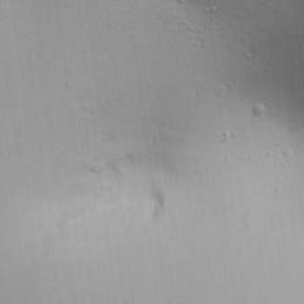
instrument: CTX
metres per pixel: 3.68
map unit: Aa
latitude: 18.4601
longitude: -141.6693
